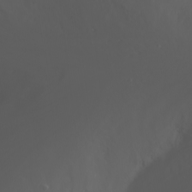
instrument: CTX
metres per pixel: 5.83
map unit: Nhu
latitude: -1.6155
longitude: -75.5371
